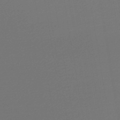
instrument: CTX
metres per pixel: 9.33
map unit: lHb
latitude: -46.3117
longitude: 60.5574
